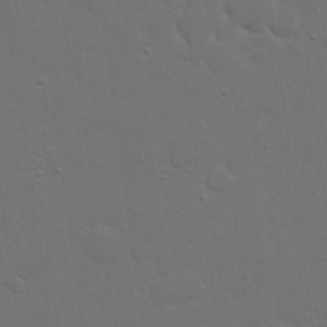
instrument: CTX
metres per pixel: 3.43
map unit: eHh
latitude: 19.7449
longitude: -63.2726
